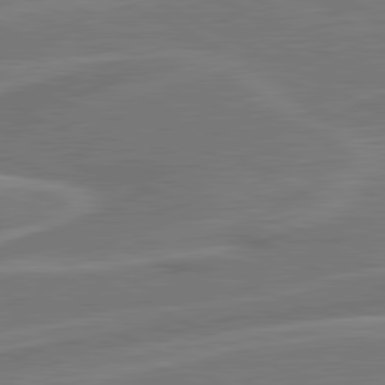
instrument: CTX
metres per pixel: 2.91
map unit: lApd
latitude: 81.0836
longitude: 128.4440
